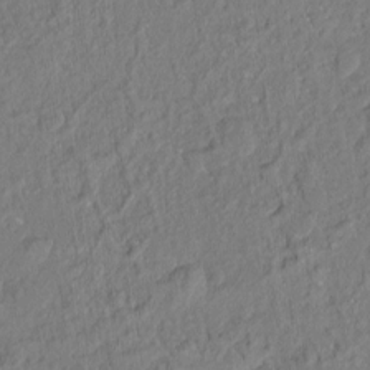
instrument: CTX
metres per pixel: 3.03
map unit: Hto
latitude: -14.5007
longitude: -41.8016
